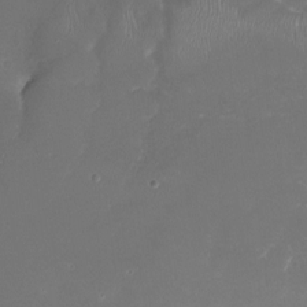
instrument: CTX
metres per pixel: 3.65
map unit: Nhu
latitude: -21.4076
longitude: -58.0444
